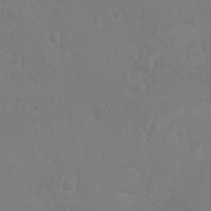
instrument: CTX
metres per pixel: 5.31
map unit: eHh
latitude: -3.3509
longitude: -74.5546
